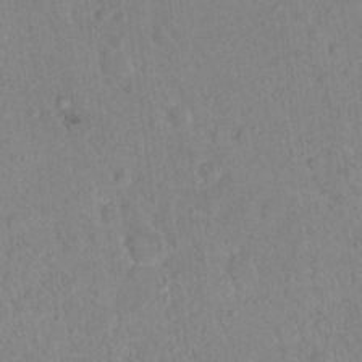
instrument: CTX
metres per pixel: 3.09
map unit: Hto
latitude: 16.4601
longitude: -39.8016
